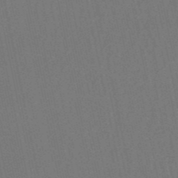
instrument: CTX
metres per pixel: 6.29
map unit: eHb
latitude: -50.7085
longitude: 69.5588
